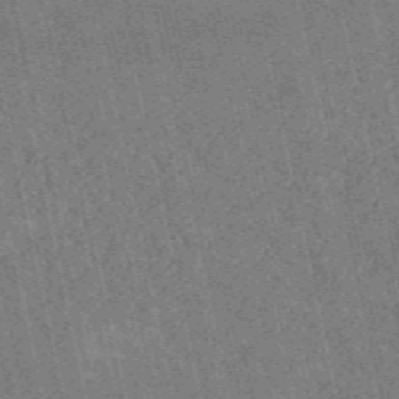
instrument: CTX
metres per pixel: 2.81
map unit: HNb
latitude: -53.7477
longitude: -38.1578
